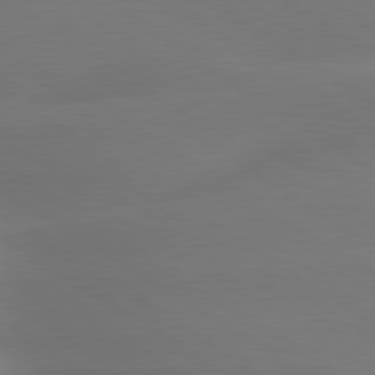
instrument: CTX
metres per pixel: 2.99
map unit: lApd
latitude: 79.8017
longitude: -134.6490
